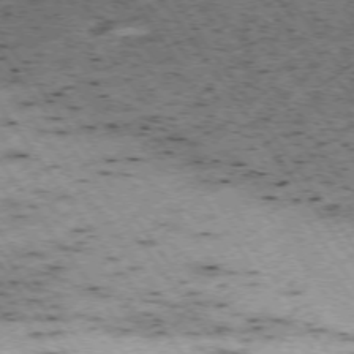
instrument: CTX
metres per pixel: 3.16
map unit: Hpe
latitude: -74.2740
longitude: 4.2739
